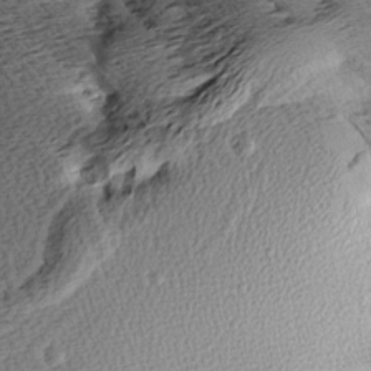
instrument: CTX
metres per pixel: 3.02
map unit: Aa
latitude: 8.3090
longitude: -141.4426
